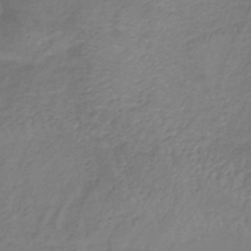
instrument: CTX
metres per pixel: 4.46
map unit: lHb
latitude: -38.4062
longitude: 72.3117
